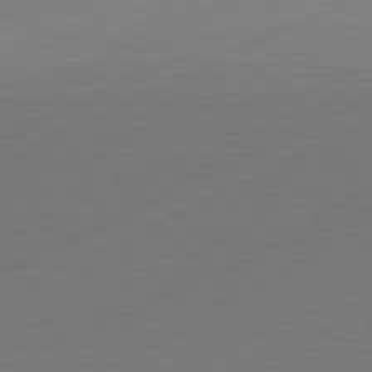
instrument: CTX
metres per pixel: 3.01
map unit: Hpe
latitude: -81.8045
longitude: 13.2187
